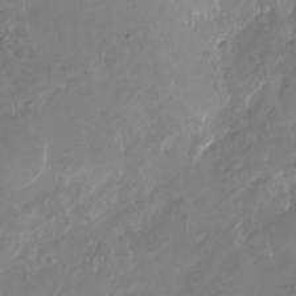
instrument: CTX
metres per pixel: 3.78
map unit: Nhu
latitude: -28.0283
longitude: -72.1200
